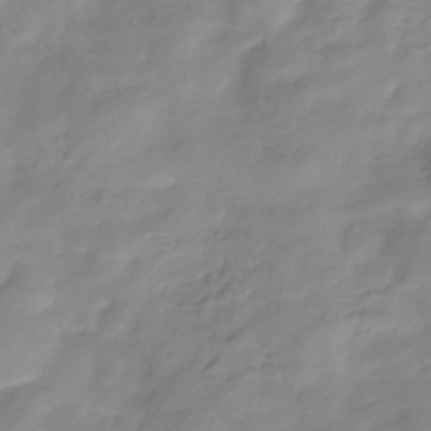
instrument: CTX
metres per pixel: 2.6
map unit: Hve
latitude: -32.0850
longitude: 90.3118
